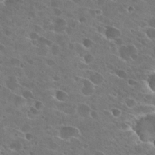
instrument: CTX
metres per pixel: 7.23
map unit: Hto
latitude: 27.2348
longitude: -42.2901
